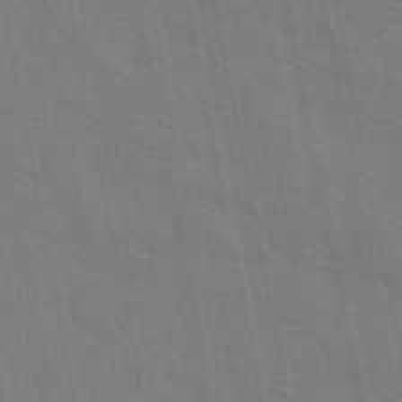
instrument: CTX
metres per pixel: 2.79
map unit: ANa
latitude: 48.8191
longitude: -75.6883
